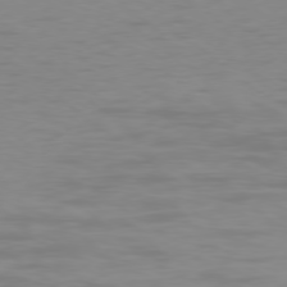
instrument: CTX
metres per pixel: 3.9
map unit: Ap
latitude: -78.5573
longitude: -69.3293
